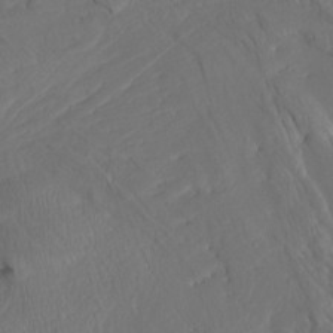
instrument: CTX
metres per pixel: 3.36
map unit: Nhu
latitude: -7.2943
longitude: -70.5168
